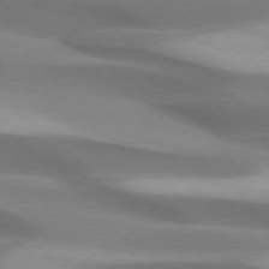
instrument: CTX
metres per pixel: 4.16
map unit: lApd
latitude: 73.6316
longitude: -52.6113
